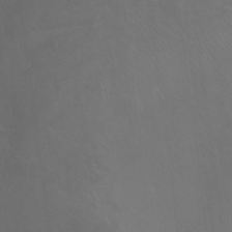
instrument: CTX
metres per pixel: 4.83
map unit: Nhu
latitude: -10.9731
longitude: -75.2348
